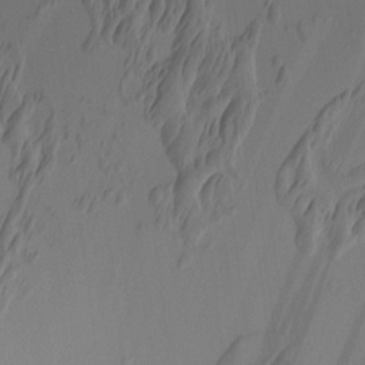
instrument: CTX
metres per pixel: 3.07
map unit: eHh
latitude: -1.0676
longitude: 15.3699
